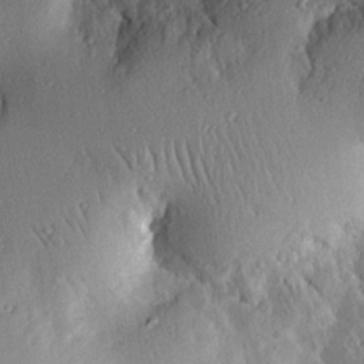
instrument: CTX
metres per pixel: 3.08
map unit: eHh
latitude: 24.8002
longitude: -78.5357
